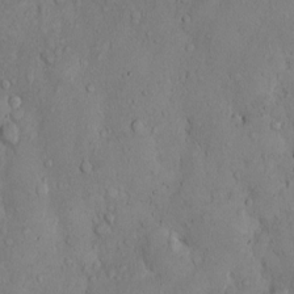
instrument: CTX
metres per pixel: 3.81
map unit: Hto
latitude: 10.1011
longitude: -57.5749
